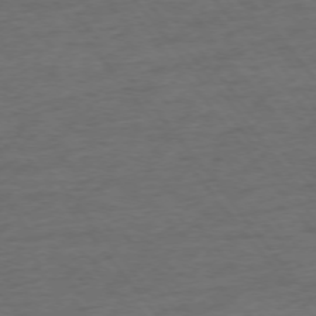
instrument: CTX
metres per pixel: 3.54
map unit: Ap
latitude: -75.9367
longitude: -84.7435
